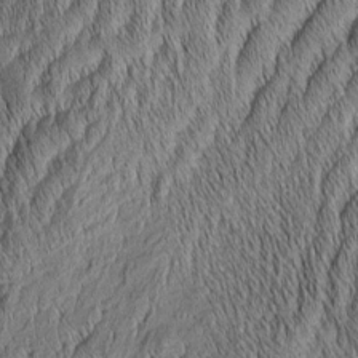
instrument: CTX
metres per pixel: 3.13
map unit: Aa
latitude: 6.7813
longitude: -131.0081
